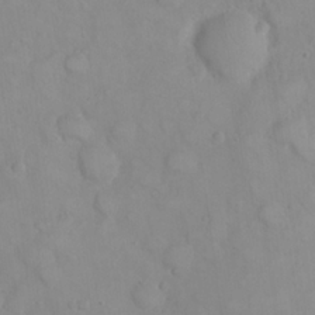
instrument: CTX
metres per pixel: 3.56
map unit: eHh
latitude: 22.6112
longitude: -59.5938
